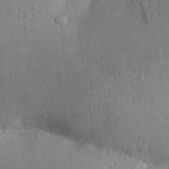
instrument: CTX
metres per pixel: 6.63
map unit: Aa
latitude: 29.9339
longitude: -146.7058
